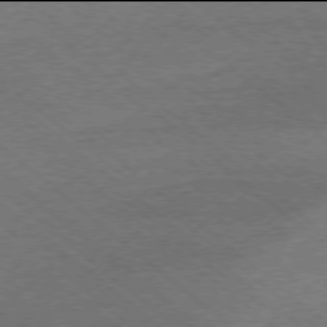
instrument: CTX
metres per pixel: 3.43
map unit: Ap
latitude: -78.0094
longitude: -83.7827
